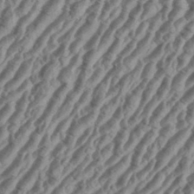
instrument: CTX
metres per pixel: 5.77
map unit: eHh
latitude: 36.5924
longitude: -135.6505
